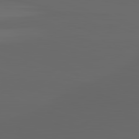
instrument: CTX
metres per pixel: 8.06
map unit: lApd
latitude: 82.8946
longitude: -135.6316
